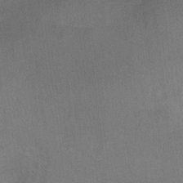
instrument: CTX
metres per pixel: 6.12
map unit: Ht
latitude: -1.4266
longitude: -33.2159
